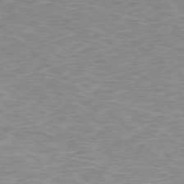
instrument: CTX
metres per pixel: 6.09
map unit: Ap
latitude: -77.8989
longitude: -92.5734
